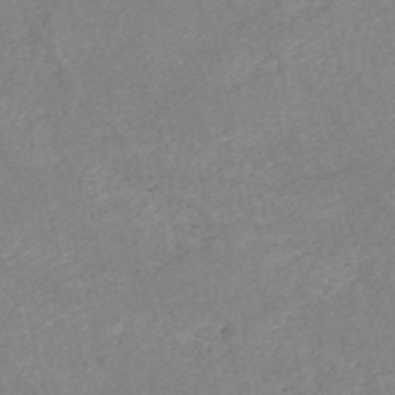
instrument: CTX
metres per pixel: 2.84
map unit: HNb
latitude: -52.9163
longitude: -45.6505
